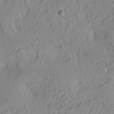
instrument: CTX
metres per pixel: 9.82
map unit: lAa
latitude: 4.3089
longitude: -115.7260
